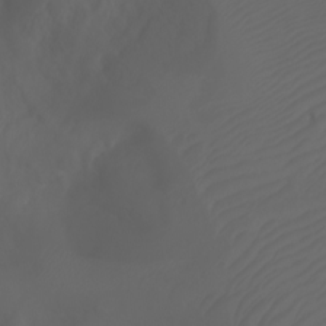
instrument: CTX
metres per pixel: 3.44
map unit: Ht
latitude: -3.2186
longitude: -61.1025
